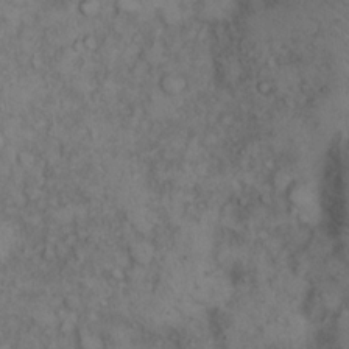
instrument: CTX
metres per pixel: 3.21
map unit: eHh
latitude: 16.3845
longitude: -63.5938
